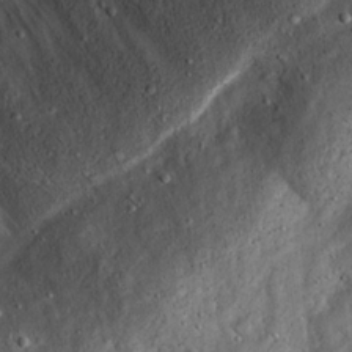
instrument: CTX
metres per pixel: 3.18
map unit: eHh
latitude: 22.0633
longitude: -65.4804
